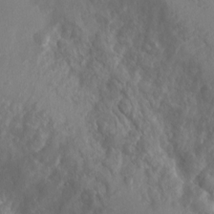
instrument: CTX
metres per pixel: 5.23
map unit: Nhu
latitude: 6.0255
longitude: -18.8947
